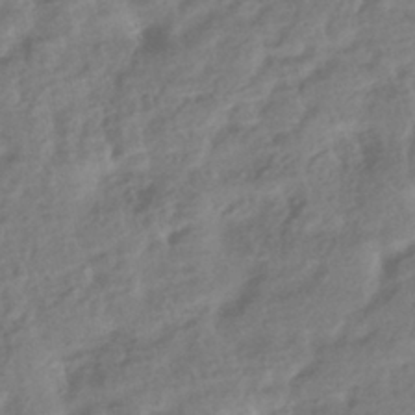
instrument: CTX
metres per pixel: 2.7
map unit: HNhu
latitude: -40.9919
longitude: 98.1417
